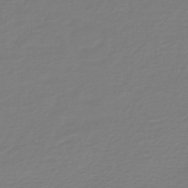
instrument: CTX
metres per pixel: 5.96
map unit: HNb
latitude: -46.7463
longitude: 54.4440
